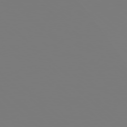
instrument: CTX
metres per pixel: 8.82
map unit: Hpe
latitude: 78.1578
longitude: -162.7436
